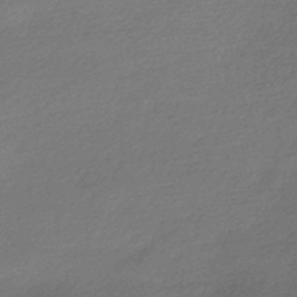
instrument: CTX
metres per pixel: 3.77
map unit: HNhu
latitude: -43.0297
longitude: 93.3510
